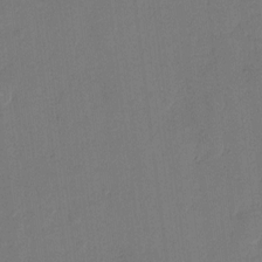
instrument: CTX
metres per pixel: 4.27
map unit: Hto
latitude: 7.5371
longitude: -62.5168
